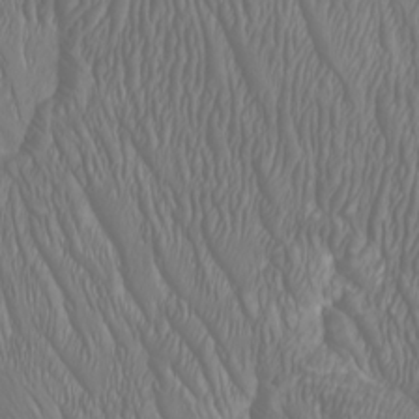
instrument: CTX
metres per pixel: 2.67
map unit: Htu
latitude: -6.9163
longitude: -74.8002
